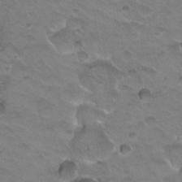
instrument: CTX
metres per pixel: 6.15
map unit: Hto
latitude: 20.2523
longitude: -32.4601
